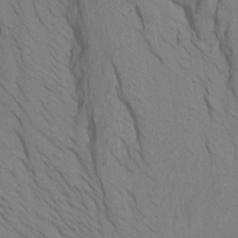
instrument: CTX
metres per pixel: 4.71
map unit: Htu
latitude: -6.9730
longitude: -68.3467
